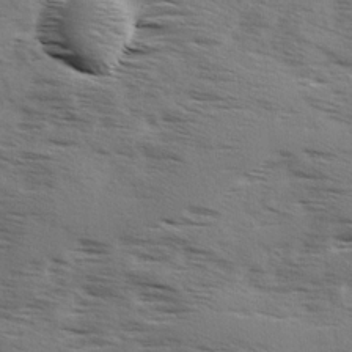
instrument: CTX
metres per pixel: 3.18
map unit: Ave
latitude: 1.5749
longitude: -110.8002
